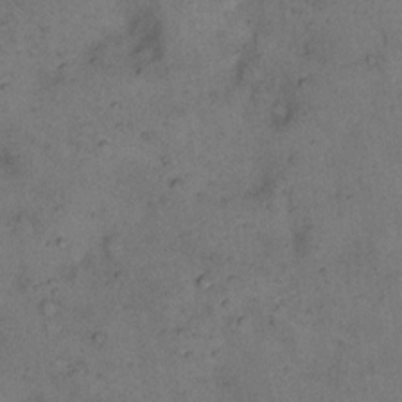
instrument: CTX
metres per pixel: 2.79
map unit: eHh
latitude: 15.3104
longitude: -63.3482
